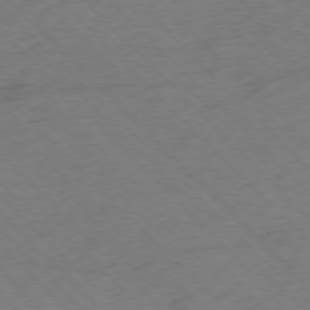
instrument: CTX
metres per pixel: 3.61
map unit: Ap
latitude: -77.2565
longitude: -85.8395
